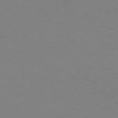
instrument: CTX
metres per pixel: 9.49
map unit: Ap
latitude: -77.4076
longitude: -70.0444
